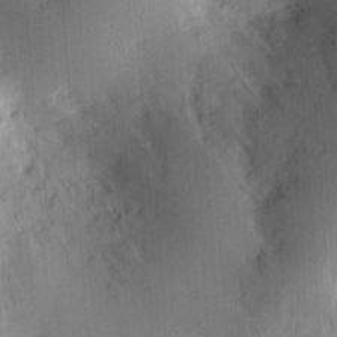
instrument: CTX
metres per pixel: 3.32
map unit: Ht
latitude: 13.3293
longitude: -74.3656
